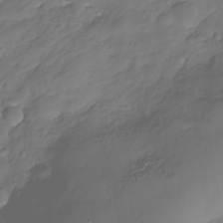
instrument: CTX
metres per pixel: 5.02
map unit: Nhe
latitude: -35.7667
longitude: -145.6883
